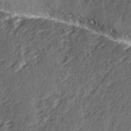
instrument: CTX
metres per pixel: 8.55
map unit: Ave
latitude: 15.3293
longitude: -104.0444
